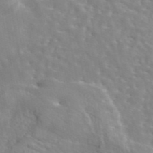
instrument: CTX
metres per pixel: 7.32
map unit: eAb
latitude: 44.6301
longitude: 117.1998
